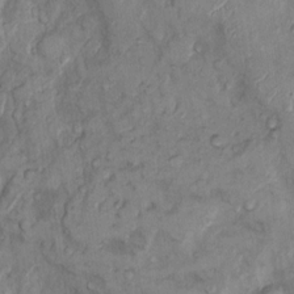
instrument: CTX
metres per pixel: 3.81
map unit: Nhu
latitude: 9.5749
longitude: -25.0458
